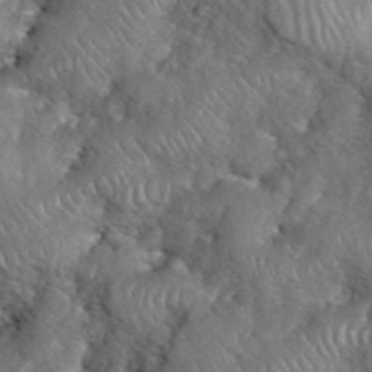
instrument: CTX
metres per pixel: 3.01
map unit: eHh
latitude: 39.9339
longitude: -56.7813
